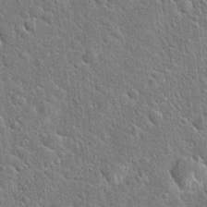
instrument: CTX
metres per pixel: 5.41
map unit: Hto
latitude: 20.9892
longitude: -51.6882
